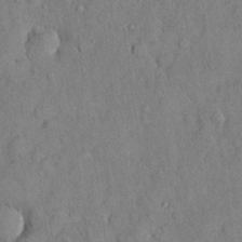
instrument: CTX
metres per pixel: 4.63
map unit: Nhu
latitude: 28.6301
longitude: -69.0648
